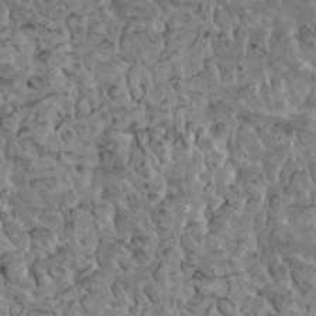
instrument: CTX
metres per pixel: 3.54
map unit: HNhu
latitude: 6.1011
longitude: -1.1970
